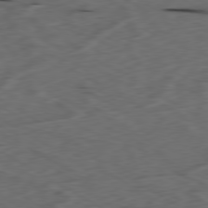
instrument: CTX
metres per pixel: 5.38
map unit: Ap
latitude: -80.3495
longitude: -71.5560
